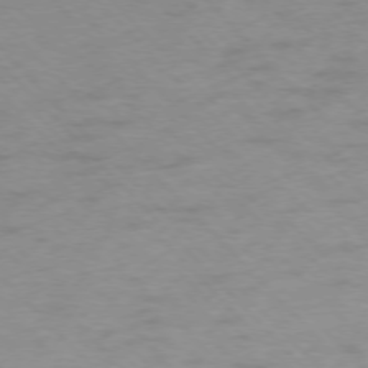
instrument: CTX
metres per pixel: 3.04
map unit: Ap
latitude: -76.9542
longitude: -65.6127
